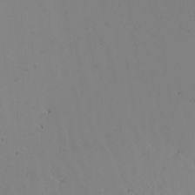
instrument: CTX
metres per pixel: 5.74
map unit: Nhu
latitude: -6.5573
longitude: -93.4237
